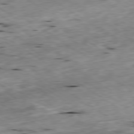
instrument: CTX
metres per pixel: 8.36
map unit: Ap
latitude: -79.7288
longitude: -90.9136
